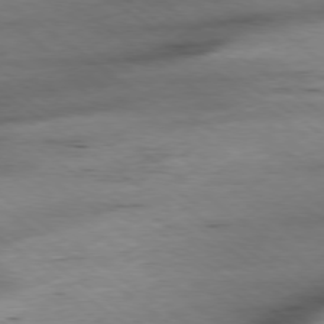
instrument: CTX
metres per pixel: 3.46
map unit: Ap
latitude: -78.8219
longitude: -91.4426
